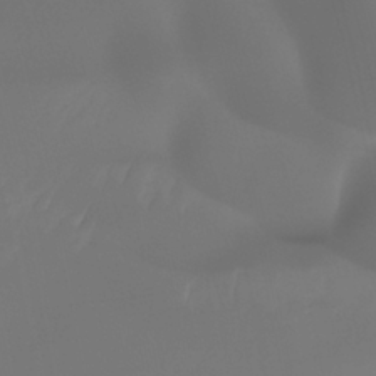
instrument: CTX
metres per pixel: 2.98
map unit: Ht
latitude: -14.1984
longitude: -53.4616
